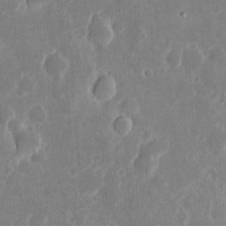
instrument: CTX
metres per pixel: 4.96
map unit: eHh
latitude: 6.6301
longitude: -70.4034
